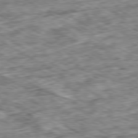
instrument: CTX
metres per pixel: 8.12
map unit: Ap
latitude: -80.2362
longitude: -89.8962
